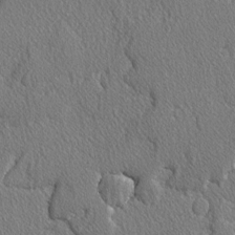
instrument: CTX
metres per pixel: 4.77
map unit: lAvf
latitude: -3.4643
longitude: -108.5734
